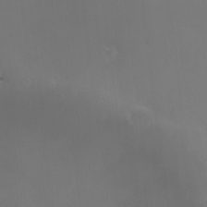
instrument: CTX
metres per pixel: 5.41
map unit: HNhu
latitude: 6.8758
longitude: 6.7274
